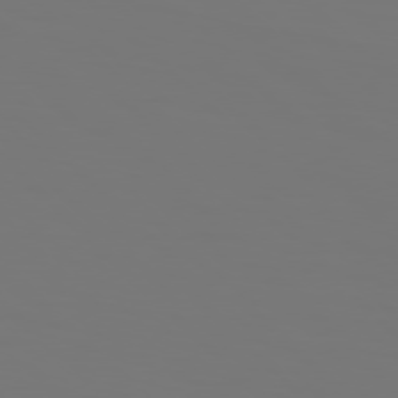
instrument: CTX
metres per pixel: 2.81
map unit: Hpe
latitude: 76.8380
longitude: -134.6112
